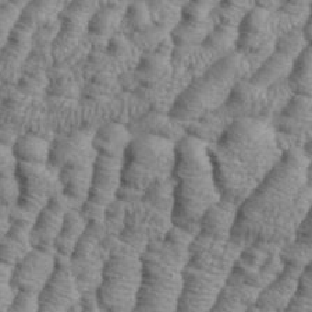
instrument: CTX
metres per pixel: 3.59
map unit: eHh
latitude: 37.4993
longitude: -136.9514
